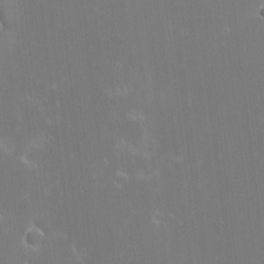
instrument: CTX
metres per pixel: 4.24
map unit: eHh
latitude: -2.8407
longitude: -86.0444
